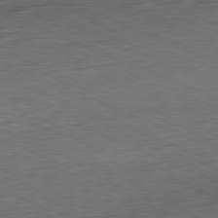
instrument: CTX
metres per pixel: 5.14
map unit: Ap
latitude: -81.5966
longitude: -59.1214
